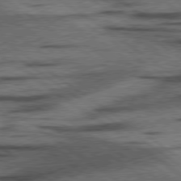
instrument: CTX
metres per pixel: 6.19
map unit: lApd
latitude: 78.1578
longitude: -53.8772
